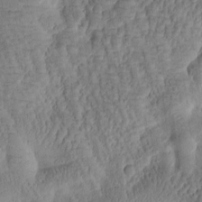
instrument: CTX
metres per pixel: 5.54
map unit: Htu
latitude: -0.9542
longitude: 170.5385
